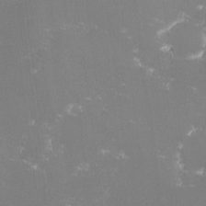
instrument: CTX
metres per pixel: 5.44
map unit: lHvf
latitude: -14.3307
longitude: -100.7246
